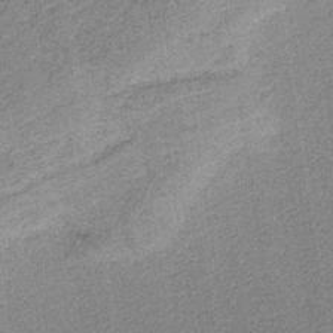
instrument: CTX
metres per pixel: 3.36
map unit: HNb
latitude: -36.1983
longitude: 54.1039
